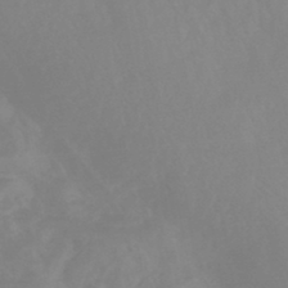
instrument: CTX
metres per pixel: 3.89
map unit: eHb
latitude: -45.4265
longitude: 84.8219
